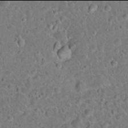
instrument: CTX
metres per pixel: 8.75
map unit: Hto
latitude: 21.9906
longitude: -46.6113
